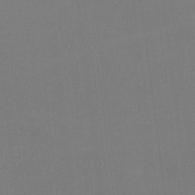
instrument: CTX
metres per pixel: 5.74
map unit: lHvf
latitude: -9.6344
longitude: -100.5735
